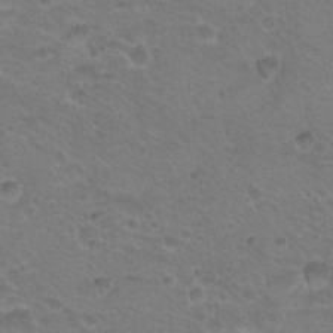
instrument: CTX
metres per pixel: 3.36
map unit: Hto
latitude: 20.5735
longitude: -32.8191
